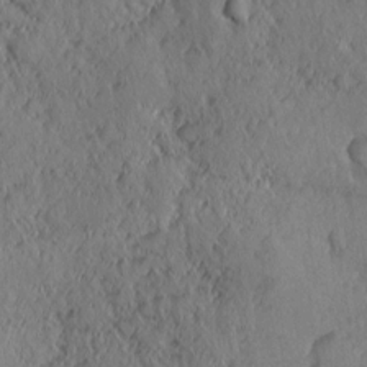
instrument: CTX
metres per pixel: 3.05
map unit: Ave
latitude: -10.3306
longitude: -120.2712
